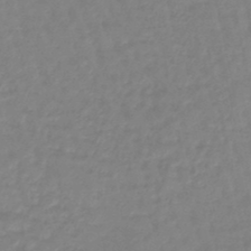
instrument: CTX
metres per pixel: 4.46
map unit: eHb
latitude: -46.1794
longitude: 81.8045
